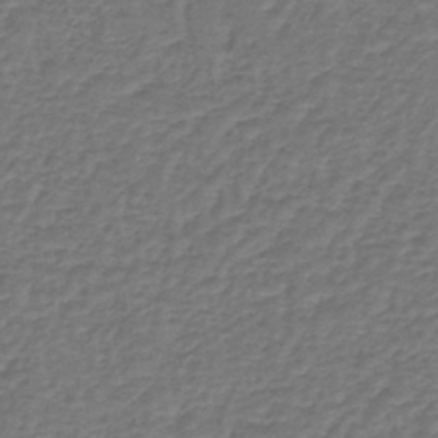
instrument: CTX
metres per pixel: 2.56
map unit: lHb
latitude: -43.1053
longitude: 62.2172
